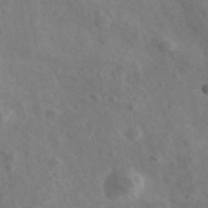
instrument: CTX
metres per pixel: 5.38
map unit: Ave
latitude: 38.6301
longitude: -107.4993
